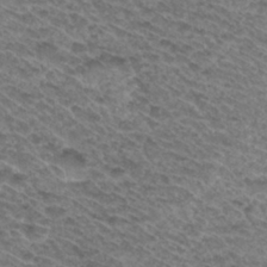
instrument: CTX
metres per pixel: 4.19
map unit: Hto
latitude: 31.1026
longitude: -46.6869
